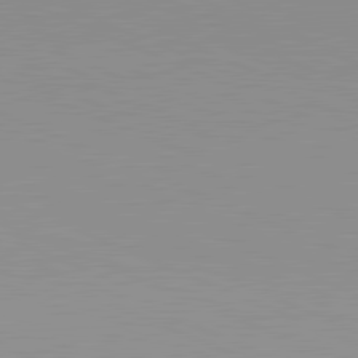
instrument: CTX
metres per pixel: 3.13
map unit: lApd
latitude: 81.7261
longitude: -168.9136
